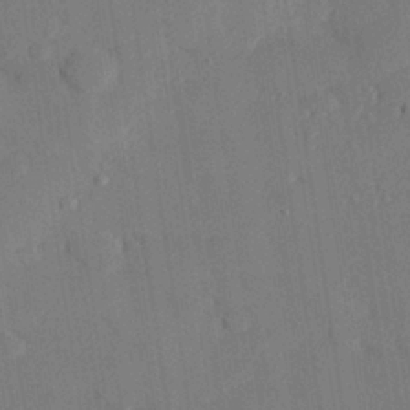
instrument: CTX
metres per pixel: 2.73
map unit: eHh
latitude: 27.3482
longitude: -80.4034
